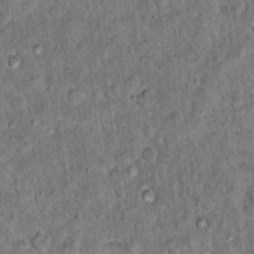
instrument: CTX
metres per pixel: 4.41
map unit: Hto
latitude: 14.6680
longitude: -34.5923
